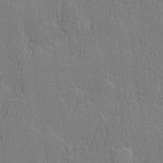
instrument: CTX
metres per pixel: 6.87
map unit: lHvf
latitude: 21.5182
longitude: 142.9352
